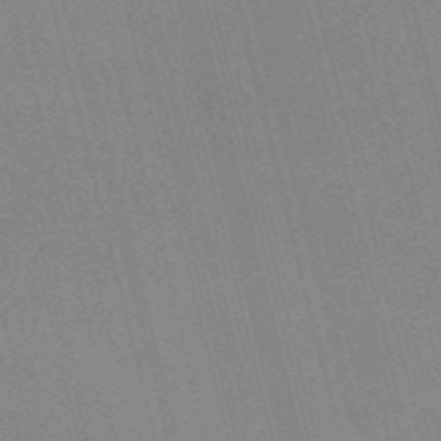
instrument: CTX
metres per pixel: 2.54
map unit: Nve
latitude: -57.6344
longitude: 62.2550
